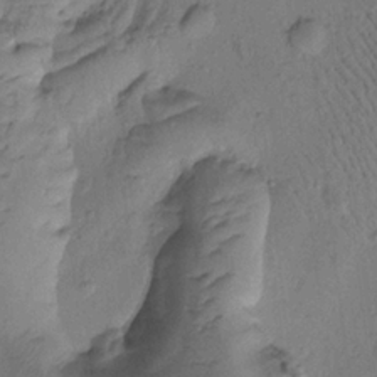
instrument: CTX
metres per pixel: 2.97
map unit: Htu
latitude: -2.5573
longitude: 173.1620
